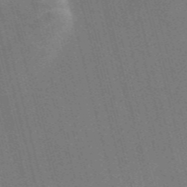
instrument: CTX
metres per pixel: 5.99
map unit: Nve
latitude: -58.1983
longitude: 62.2928
